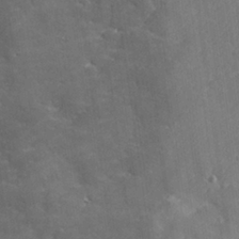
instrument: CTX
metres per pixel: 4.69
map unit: lHvf
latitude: 25.9528
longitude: 142.6896
